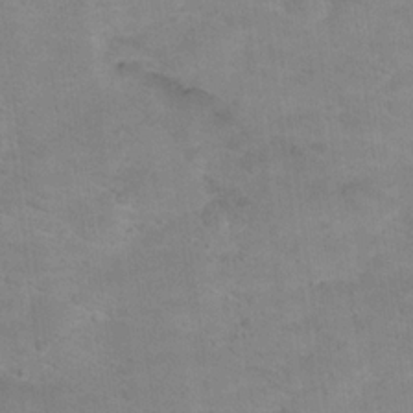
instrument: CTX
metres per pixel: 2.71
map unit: Hto
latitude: 18.2711
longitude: -38.9136
